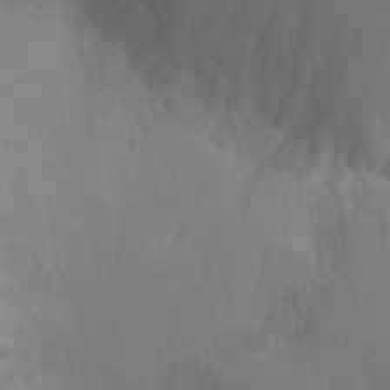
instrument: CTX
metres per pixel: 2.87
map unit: Ht
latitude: -3.1998
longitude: -16.4034
